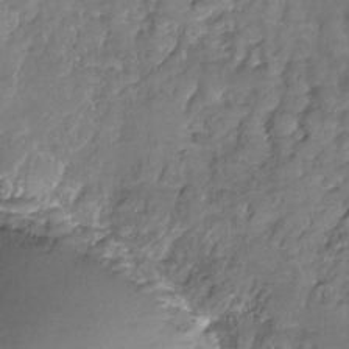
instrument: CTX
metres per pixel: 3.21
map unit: Nhu
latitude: -27.8989
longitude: -60.7435
